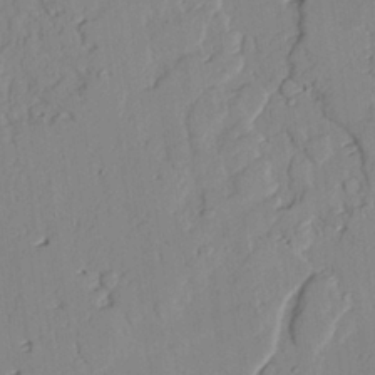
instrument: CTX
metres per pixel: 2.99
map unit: lAvf
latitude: 25.2725
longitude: -111.1214
